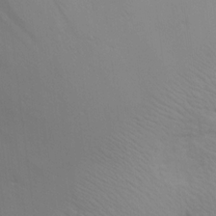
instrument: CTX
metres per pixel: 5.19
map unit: Aa
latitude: 15.0270
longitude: -141.1970
